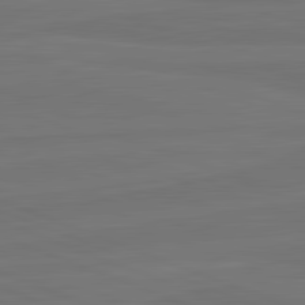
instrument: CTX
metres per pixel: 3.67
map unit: lApd
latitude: 82.3089
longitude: -179.6127
